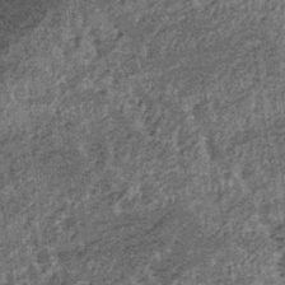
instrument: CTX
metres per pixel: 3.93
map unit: lHb
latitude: -39.6722
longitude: 66.6708
